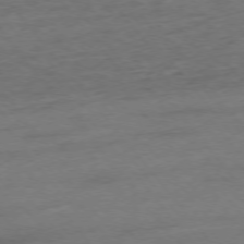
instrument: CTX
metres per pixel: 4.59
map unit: Ap
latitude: -76.0850
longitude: -84.5546
